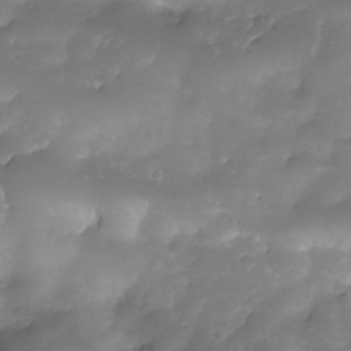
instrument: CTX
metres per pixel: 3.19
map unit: Nhe
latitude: -34.6707
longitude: -146.0444
